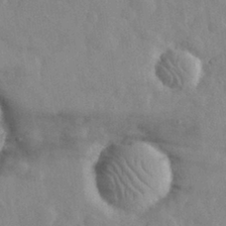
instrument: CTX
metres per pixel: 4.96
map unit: eHh
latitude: 31.7828
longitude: -72.3468
